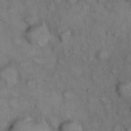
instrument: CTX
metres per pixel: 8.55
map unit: eHh
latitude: 22.6112
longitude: -60.9891
